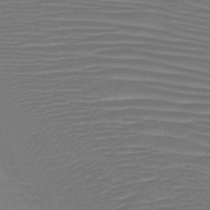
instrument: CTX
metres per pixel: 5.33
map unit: HNb
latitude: -47.0108
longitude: -42.1767
